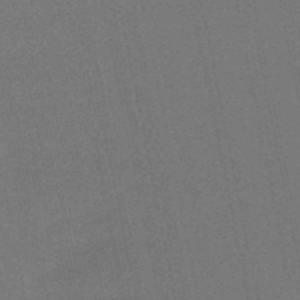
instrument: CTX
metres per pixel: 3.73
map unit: lHb
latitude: -50.5952
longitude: 79.3509
